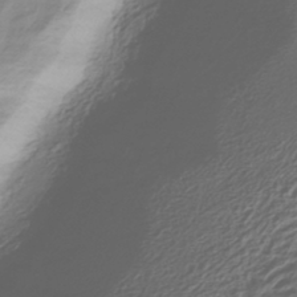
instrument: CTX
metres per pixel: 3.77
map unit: HNhu
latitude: -42.3306
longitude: 100.0283
